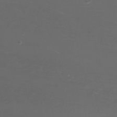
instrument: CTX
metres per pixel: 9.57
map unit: Nhu
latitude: -9.1242
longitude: -79.2159
